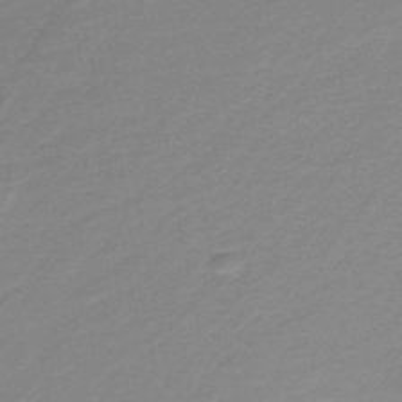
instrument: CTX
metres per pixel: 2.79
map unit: HNb
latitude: -38.8408
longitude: 51.1431
